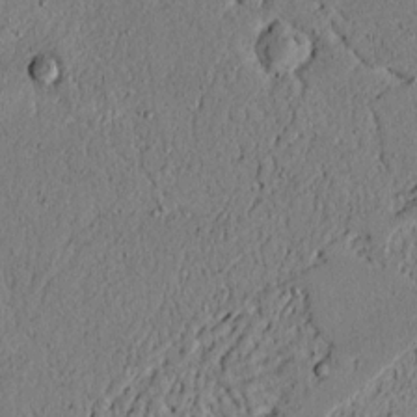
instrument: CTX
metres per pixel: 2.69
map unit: lAvf
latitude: 4.7246
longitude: 167.5588
